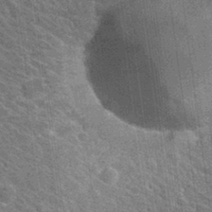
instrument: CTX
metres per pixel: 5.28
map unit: Hto
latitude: 31.6883
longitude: -44.3278
